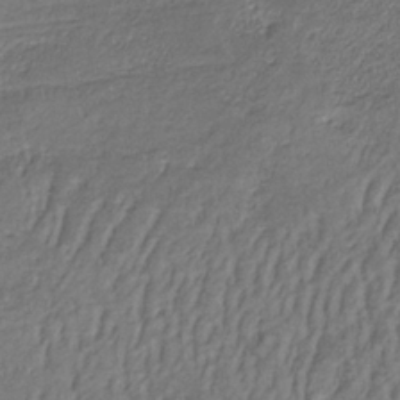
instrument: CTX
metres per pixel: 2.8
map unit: lHb
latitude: -32.9353
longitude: 69.4265
